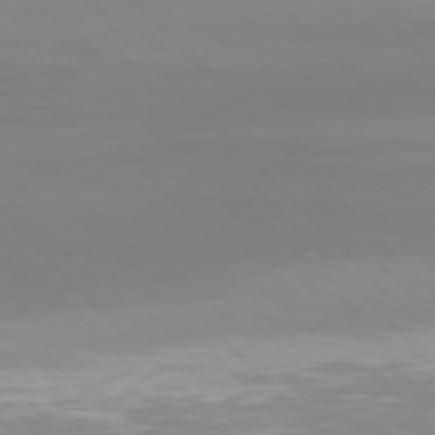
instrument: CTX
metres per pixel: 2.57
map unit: Hpe
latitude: 77.3103
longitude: -174.8758
